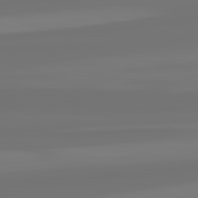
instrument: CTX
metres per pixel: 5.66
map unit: lApd
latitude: 82.3467
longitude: -177.2726
